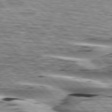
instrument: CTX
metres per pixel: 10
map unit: lApd
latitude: 76.6868
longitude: -79.0459
